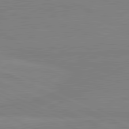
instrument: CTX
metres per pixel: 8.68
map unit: lApd
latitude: 81.2726
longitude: -178.5735
